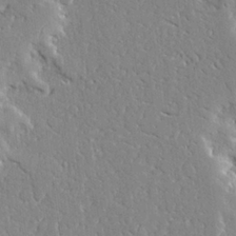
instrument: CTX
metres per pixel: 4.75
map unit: Ave
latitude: 23.9717
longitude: -130.1389
